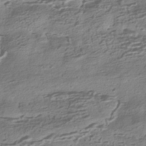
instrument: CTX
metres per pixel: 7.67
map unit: HNhu
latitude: -42.4817
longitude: 100.5951
